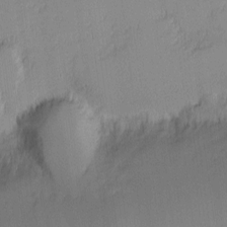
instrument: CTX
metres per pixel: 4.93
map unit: eHh
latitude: -1.0676
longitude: -83.9906
